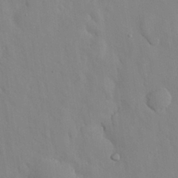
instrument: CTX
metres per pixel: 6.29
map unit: Nhu
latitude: 26.8002
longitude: -72.5924
